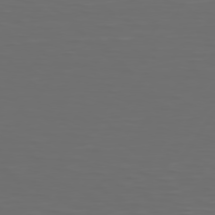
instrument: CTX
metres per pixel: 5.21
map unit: Hpe
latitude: 74.9136
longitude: -125.6693
